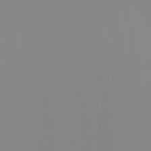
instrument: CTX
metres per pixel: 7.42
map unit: Ht
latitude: -15.4833
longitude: -52.5168
